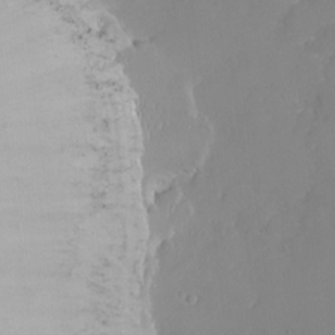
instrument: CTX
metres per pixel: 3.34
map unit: Nhu
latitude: -8.2739
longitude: -85.4615
